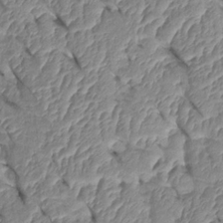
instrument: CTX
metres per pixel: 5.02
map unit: Htu
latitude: 1.8205
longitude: 147.8989
